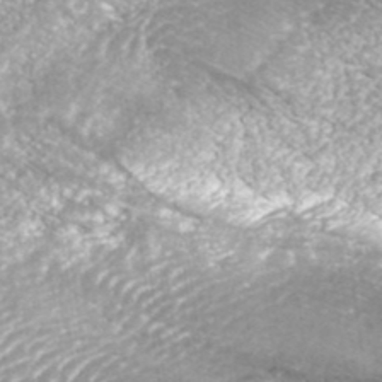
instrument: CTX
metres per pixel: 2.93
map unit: ANa
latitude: 40.8569
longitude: 26.1227
